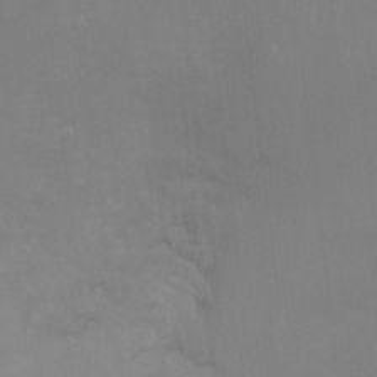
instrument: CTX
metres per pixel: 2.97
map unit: Ht
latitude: -8.9542
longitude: -34.0822
